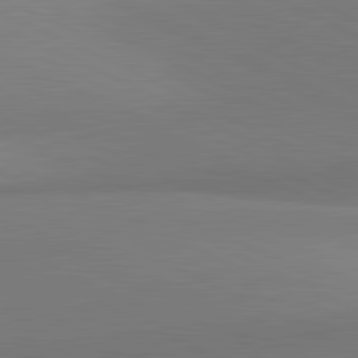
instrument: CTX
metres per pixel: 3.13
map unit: lApd
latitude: 81.8205
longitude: 151.9745
